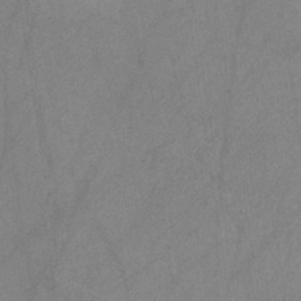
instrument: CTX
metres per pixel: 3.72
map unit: HNb
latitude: -31.4076
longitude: 62.4440
